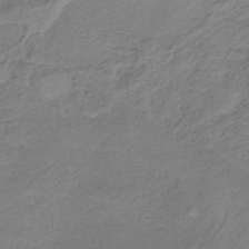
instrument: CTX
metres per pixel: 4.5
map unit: HNb
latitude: -33.6722
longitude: 58.5762
